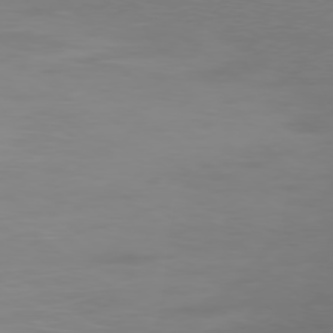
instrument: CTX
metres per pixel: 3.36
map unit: Ap
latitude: -79.0864
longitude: -99.0647
